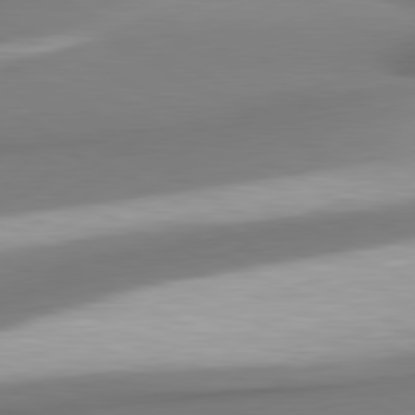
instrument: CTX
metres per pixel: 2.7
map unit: lApd
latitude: 80.6490
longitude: 178.7463
